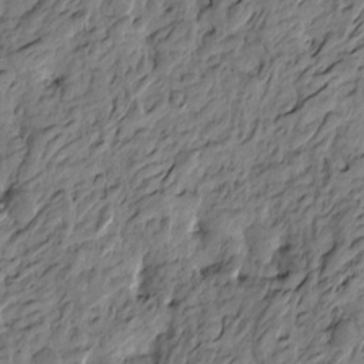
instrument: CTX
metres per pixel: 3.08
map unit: Htu
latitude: -4.3306
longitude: 179.0108
